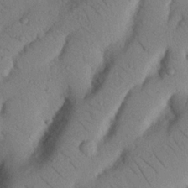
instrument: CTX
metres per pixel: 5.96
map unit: Nhu
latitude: 22.3656
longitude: -74.6868
